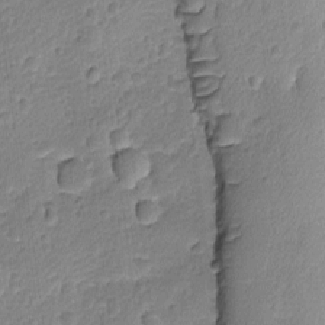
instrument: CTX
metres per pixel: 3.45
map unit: Ave
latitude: -8.8597
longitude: -119.3292
